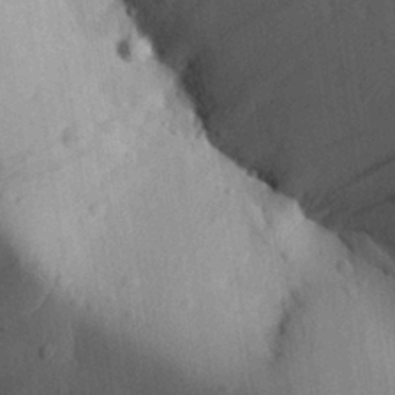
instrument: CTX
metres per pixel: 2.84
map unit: Aa
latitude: 26.9892
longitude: -138.1011
